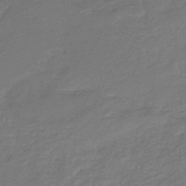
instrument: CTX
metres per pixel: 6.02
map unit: HNb
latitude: -36.0850
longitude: 50.7085
